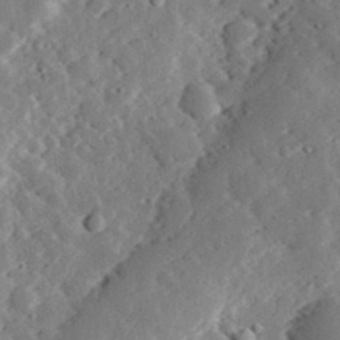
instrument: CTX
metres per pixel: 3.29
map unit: lHvf
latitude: 33.1025
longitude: -83.4237
